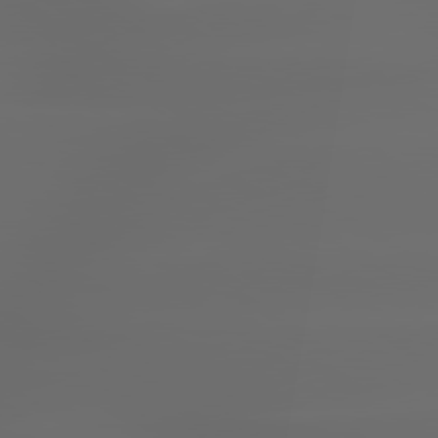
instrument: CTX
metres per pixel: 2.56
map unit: lApd
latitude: 79.7072
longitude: -139.3482
